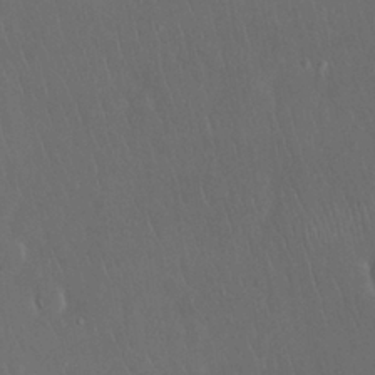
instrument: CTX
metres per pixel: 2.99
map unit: Nhu
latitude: 28.3467
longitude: -66.8946
